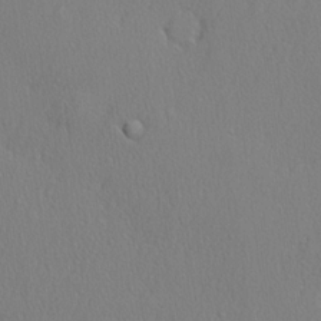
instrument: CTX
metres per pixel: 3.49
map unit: lHvf
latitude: 21.1592
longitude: 141.9556
